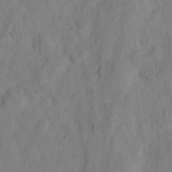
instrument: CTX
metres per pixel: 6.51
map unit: eHh
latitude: 24.6868
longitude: -80.0822
